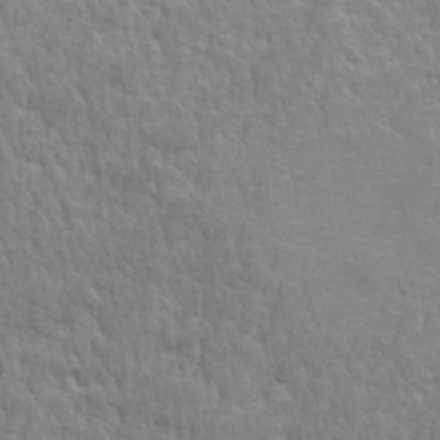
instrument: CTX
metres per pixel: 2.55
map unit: lHvf
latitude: 24.7435
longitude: 143.5588
